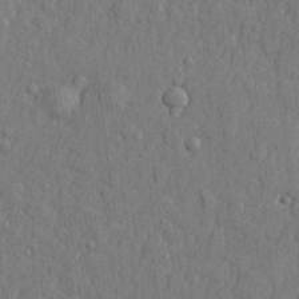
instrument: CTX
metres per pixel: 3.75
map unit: lHvf
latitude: 23.5182
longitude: 142.5384
